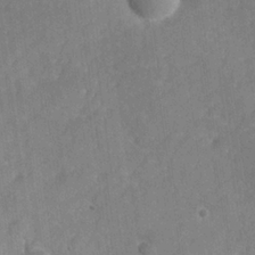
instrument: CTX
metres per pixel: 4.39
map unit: lHvf
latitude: 24.5734
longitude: 141.5399
